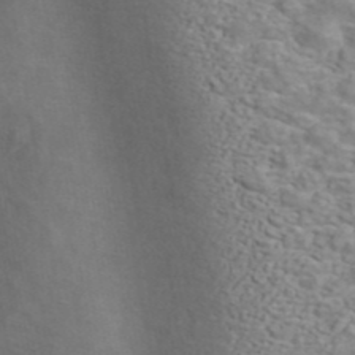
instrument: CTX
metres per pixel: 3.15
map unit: ANa
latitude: 42.1011
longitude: 14.0661
